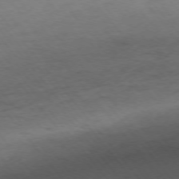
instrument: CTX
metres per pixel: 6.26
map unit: Ap
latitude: -75.7289
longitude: -66.8002
